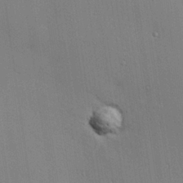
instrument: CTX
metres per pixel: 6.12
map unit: Hve
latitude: 25.9528
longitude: -90.7057
